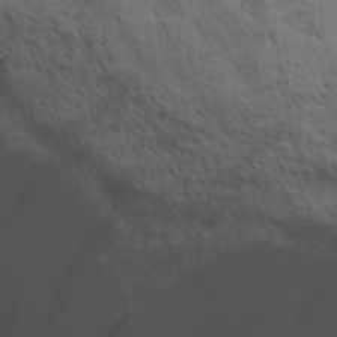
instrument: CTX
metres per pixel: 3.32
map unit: Aa
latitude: 29.3104
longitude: -134.6868
